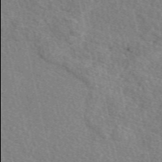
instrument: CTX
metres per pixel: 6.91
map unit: eAb
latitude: 50.1388
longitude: 114.0094
